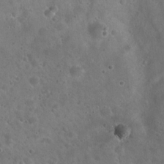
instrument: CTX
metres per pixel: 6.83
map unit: Hto
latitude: 22.1389
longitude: -54.7246
